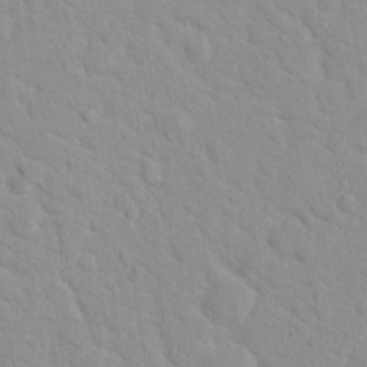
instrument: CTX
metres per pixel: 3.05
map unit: Hto
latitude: 17.1025
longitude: -36.0444
